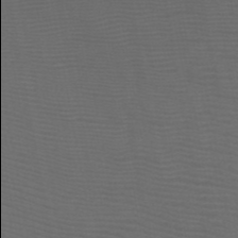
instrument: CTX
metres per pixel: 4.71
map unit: HNb
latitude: -50.4062
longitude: -45.9906
